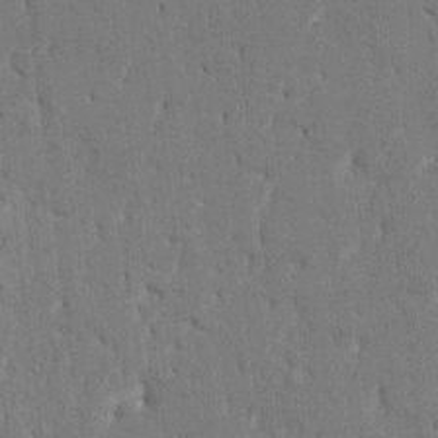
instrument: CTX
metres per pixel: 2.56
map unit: HNhu
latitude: 8.1767
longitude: -5.7450
